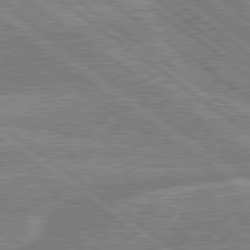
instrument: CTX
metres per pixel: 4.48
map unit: lApd
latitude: 79.5182
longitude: -156.4034
